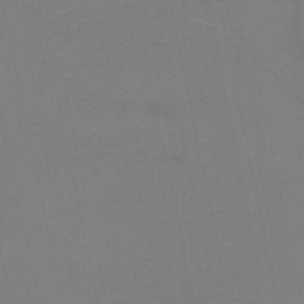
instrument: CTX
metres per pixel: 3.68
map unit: HNb
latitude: -51.4832
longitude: -43.0081
